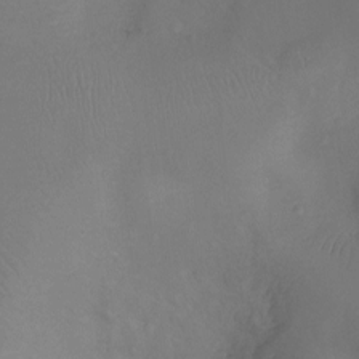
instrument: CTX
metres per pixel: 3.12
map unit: Ht
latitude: -4.5196
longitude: -26.3845
